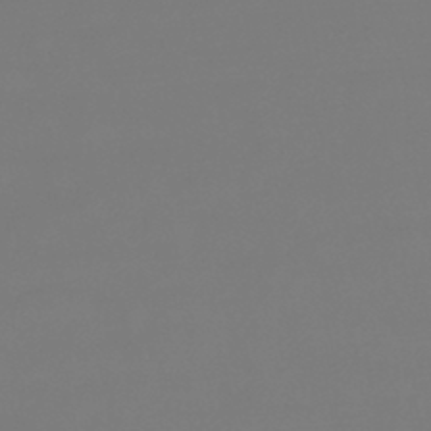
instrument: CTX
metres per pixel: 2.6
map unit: lHb
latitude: -45.6533
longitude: 76.1984
